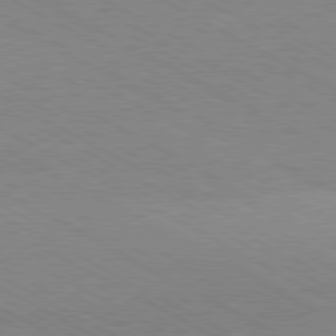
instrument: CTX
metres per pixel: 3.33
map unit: Hpe
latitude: -81.0865
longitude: 17.0298
